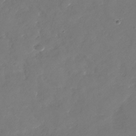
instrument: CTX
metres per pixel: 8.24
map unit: Nhu
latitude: -29.5966
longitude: -70.9325
